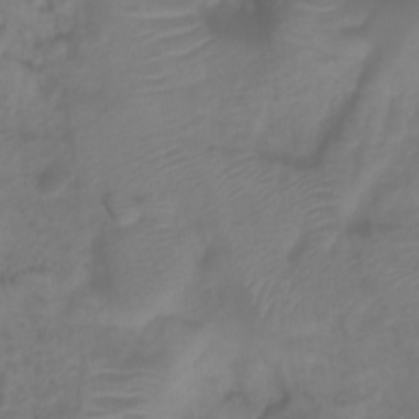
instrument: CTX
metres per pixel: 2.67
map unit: Htu
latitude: 2.3656
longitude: -22.1389
